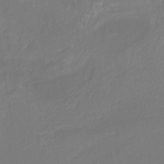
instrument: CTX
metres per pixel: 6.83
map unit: HNb
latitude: -33.0109
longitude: 55.0109
